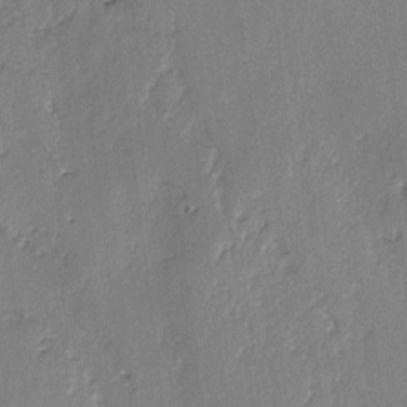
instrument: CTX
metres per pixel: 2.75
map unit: lAvf
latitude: -2.6707
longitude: -107.5371
